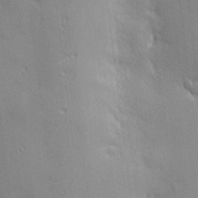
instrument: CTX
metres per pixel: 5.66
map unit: Nhu
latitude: 1.9717
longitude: -74.9514
